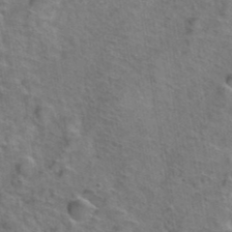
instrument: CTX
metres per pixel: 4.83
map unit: Hto
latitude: 38.8191
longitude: -45.0269
